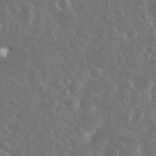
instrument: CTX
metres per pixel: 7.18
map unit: eHh
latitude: 34.4223
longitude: -61.1025
